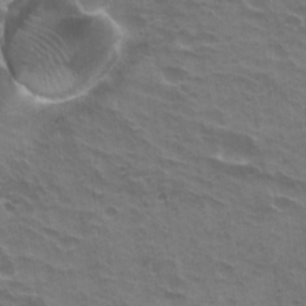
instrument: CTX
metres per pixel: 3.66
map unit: Hto
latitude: 21.9339
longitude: -31.9906
